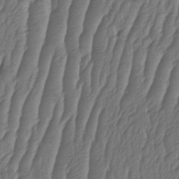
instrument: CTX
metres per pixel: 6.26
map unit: HNhu
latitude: -1.2943
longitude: 14.1228
